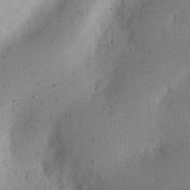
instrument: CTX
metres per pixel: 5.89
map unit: eHh
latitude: 24.4223
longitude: -70.1389
